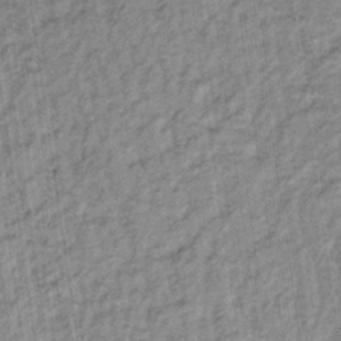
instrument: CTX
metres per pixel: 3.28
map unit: lHb
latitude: -32.0283
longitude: 64.6897
